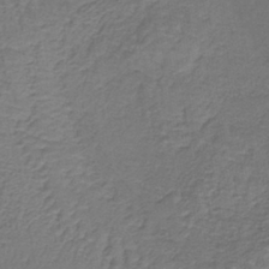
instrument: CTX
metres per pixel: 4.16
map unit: lHb
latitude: -39.3699
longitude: 60.9731
